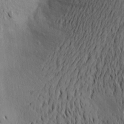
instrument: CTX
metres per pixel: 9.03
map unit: Aa
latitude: 19.8394
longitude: -144.2333
